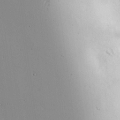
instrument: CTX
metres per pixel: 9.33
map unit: lHvf
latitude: 18.3278
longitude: -117.4238
